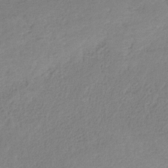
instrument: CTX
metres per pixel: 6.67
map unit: HNb
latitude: -31.9178
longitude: 59.1053
